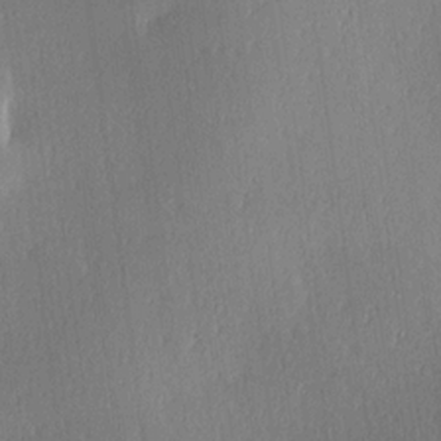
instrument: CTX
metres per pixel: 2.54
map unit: Hve
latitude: 18.2522
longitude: 149.7856
